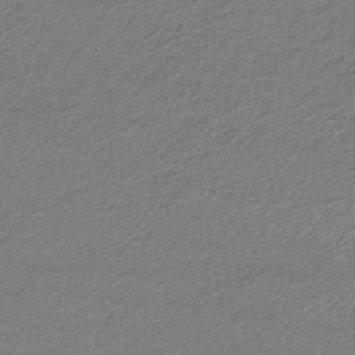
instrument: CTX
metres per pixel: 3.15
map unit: eHb
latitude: -33.3699
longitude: 70.3306
